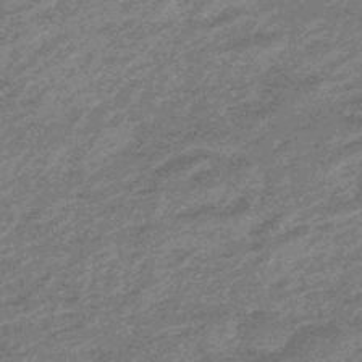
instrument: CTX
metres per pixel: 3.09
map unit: eHb
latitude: -48.1228
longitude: 84.6329
